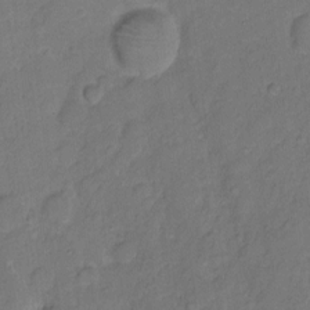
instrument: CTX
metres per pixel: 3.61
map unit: Hto
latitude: 4.7057
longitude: -61.2159
